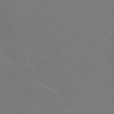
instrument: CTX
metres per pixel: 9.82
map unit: Nhu
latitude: 24.4790
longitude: -53.8584
